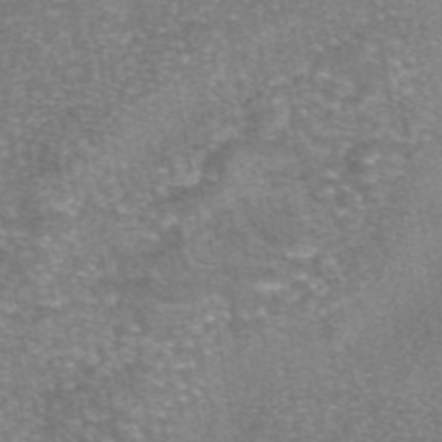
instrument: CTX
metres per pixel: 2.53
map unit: eAb
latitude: 46.1767
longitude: 104.2550
